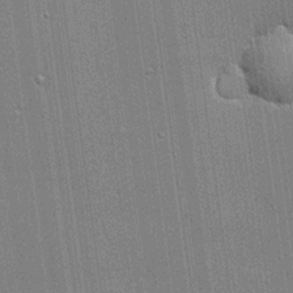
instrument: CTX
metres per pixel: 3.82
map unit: lHvf
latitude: 20.9325
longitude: 143.1998
